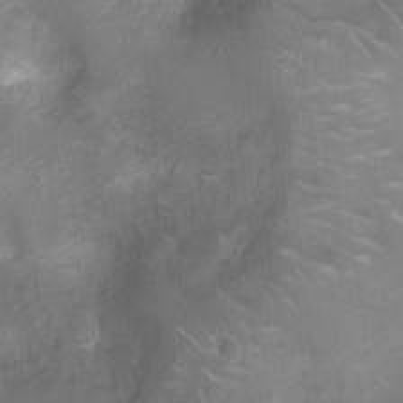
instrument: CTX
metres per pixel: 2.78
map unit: Ht
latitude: -4.8597
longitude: -15.7072
